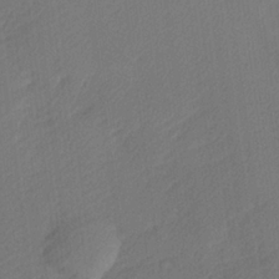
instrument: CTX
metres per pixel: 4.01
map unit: lHvf
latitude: 25.1781
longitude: 140.6707
